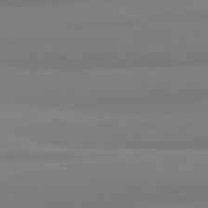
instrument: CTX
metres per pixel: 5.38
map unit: lApd
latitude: 82.2711
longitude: 172.1039
